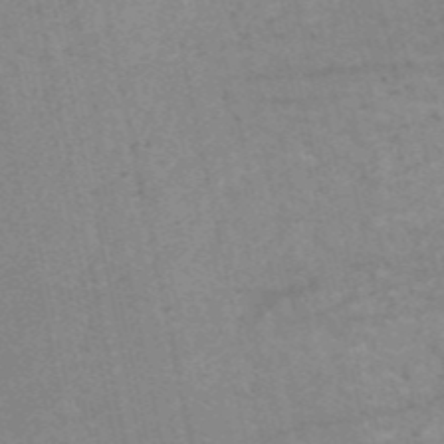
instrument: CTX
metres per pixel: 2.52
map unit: HNb
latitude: -54.5385
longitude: -44.8947
